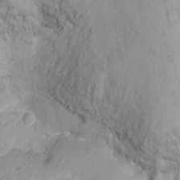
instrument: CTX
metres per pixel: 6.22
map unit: Nhu
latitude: -12.2740
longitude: -38.4034
